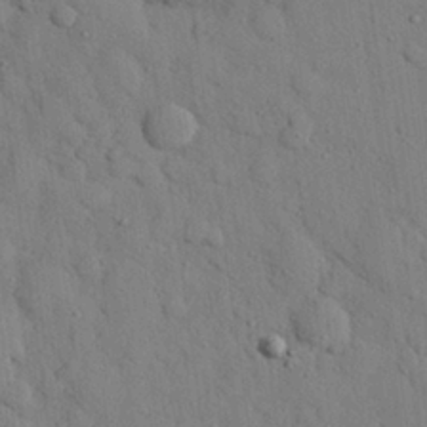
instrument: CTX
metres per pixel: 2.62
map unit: eHh
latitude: 26.4601
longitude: -77.7827
